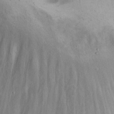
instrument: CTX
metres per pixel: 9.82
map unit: eHh
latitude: 15.4616
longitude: -63.4049
